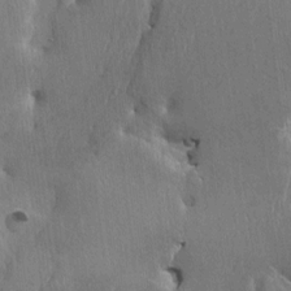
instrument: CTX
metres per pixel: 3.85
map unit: HNhu
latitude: 4.1578
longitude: 6.6329
